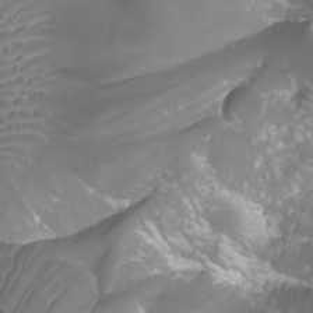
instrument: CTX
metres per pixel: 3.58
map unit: Nhu
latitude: -9.8611
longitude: -69.6505
